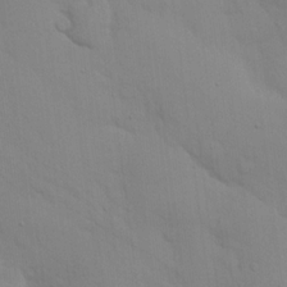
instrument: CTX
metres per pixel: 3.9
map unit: eHh
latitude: 16.8947
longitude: -62.7058
